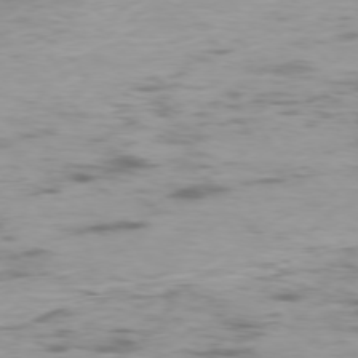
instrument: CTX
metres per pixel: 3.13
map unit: Ap
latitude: -76.6896
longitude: -69.1214
